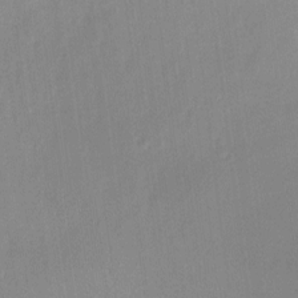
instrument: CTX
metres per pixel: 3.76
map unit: Hto
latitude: -12.1795
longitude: -39.0080
